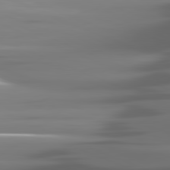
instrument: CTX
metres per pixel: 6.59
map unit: lApd
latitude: 81.4804
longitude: -143.1781
